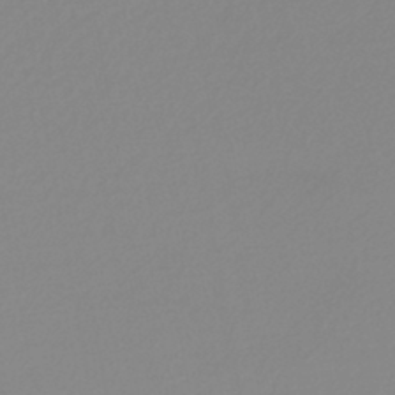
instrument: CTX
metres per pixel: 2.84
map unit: lHb
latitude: -42.2550
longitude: 77.8233
